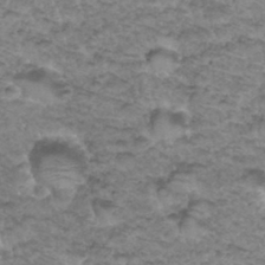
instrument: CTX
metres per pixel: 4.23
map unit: Hto
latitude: 34.9135
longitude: -47.6694
